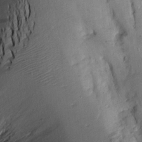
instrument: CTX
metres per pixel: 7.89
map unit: Aa
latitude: 13.5371
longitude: -143.9528
